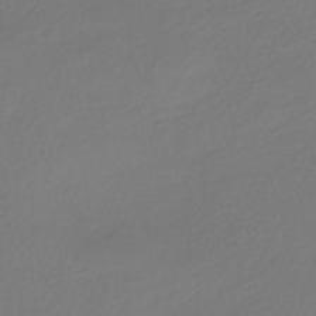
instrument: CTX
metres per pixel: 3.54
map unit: HNhu
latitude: -41.0297
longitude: 96.8219
